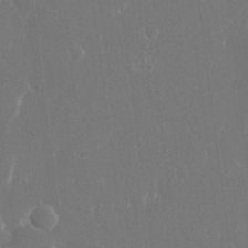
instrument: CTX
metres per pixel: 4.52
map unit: eHh
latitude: 15.8962
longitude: -72.1011
